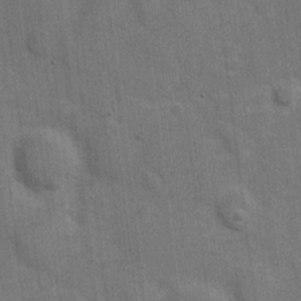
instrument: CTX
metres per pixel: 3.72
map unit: Hve
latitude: 19.1214
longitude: 151.7855
